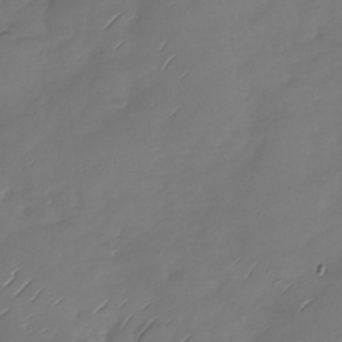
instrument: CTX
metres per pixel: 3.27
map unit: Nhu
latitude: -29.0675
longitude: -60.1955
